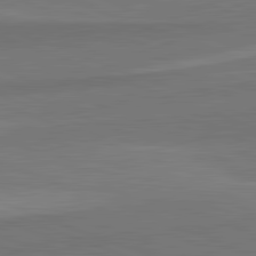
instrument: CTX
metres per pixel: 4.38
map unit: lApd
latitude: 82.4223
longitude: 137.3698
